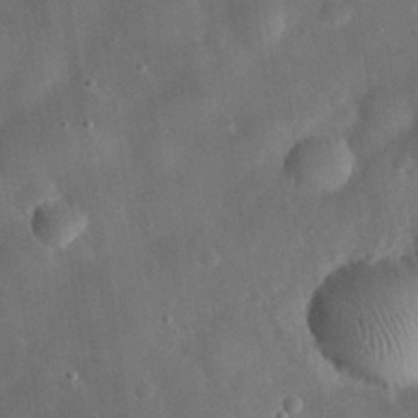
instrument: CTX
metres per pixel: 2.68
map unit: eHh
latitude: 29.9528
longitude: -72.7058
